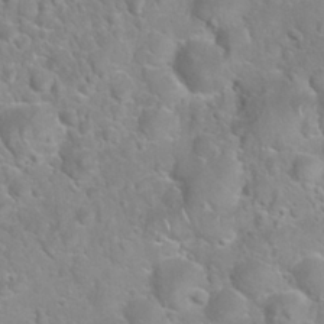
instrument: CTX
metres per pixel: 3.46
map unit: Nhu
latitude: 27.1592
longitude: -62.2712
